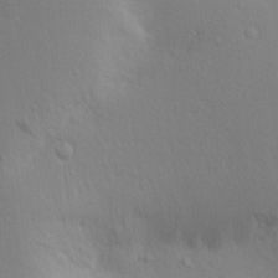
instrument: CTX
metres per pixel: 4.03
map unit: Aa
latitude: 18.1200
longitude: -142.2145
